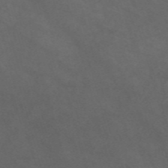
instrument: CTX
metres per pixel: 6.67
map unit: Nve
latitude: -58.7085
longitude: 59.0864
